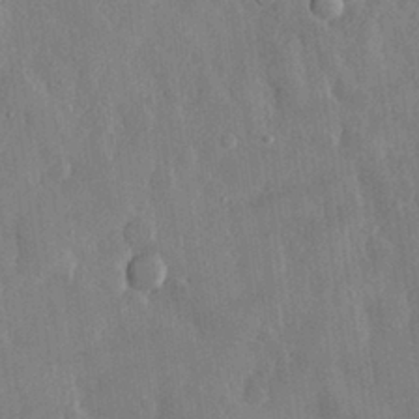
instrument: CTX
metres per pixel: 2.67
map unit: eHh
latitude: 29.5749
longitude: -79.3671
